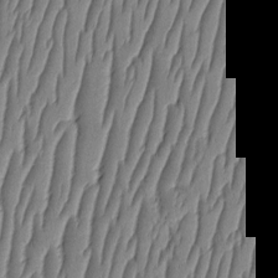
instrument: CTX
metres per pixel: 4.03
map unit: HNhu
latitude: -3.5021
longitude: 14.0094
